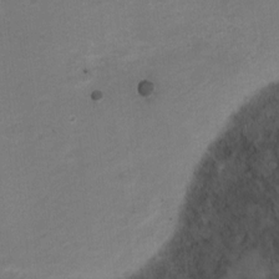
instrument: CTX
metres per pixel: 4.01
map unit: Hto
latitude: 4.4601
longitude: -32.1956
